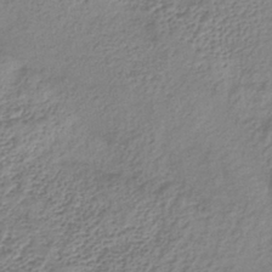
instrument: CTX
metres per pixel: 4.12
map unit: lHb
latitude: -38.1417
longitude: 68.5006
